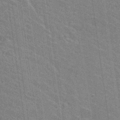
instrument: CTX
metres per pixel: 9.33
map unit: Hto
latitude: 25.8772
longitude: -43.4804
